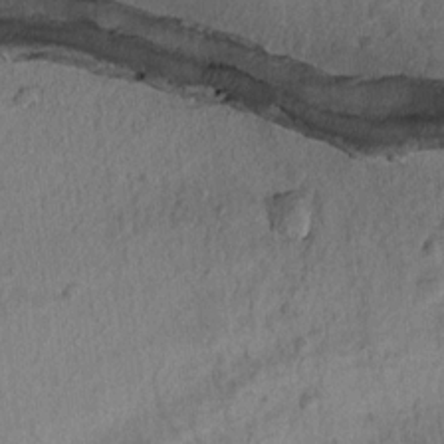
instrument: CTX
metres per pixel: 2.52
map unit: lAvf
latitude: 7.4237
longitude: 165.3321
